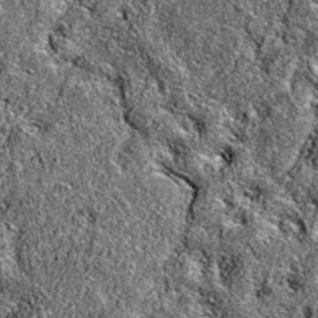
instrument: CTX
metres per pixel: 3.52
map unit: eAb
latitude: 36.1578
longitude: 111.0109
